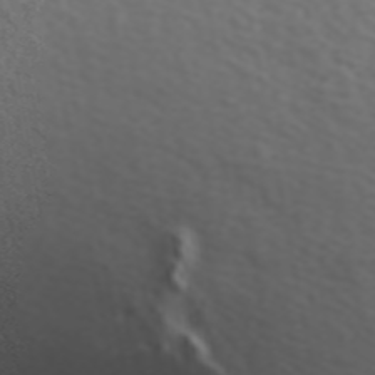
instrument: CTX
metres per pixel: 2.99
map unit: ANa
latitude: 45.1214
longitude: 27.9367
